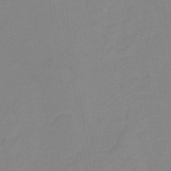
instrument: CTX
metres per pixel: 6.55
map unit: lHb
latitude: -32.7841
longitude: 67.2754
